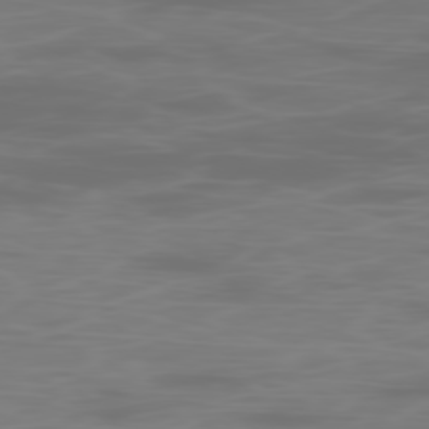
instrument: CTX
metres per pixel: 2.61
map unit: Ap
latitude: -78.8408
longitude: -69.9528
